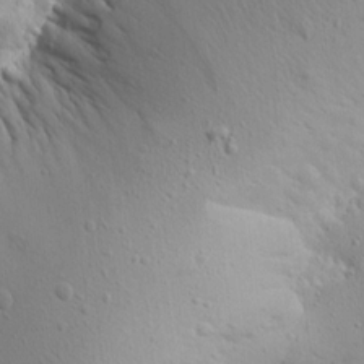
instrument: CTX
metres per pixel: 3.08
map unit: Aa
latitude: 15.0459
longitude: -141.8205
